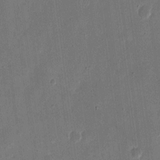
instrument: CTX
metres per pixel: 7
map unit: eHh
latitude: 10.5357
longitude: -68.5735
